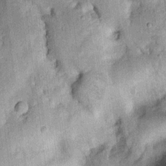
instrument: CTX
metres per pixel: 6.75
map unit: Htu
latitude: -0.3307
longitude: 149.9745
